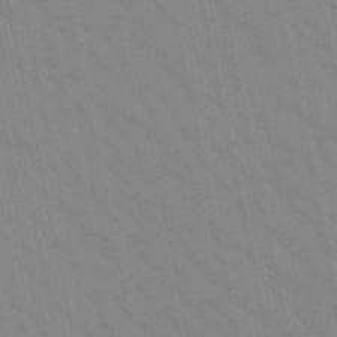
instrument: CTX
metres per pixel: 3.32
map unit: lHb
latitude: -48.7275
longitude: 75.1620
